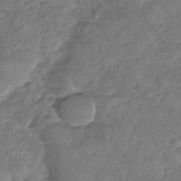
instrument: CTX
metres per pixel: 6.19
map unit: Nhu
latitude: -31.0675
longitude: -60.6868
